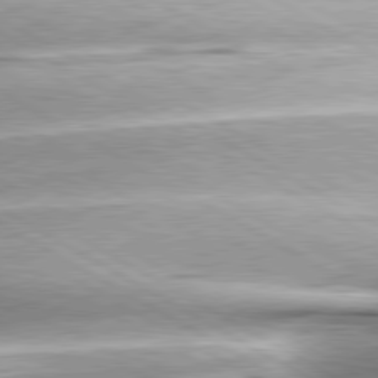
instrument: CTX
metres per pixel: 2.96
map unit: lApd
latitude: 80.3089
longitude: -157.0269
